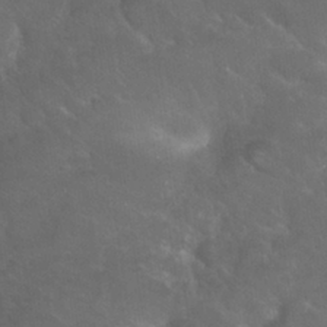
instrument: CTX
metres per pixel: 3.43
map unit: Nhu
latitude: 26.7813
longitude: -56.5734
